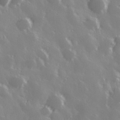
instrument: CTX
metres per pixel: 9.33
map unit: Hve
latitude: 28.5923
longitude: 146.8408
